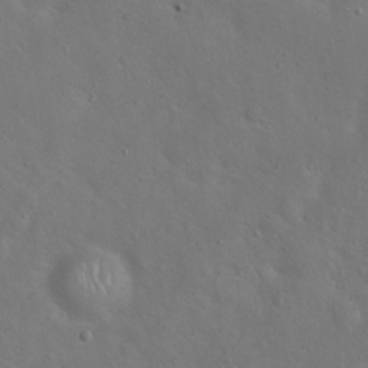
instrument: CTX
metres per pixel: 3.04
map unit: Hto
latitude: 17.5371
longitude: -53.4049
